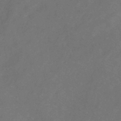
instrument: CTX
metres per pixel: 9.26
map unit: lHb
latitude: -39.8611
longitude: 74.6708
